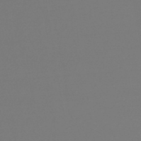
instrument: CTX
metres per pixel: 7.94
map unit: lHb
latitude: -46.4062
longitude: 60.0661
